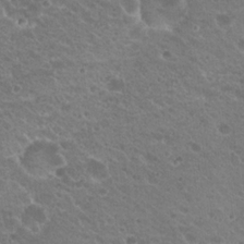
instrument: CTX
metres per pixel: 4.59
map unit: Hto
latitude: 20.1389
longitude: -34.1577
